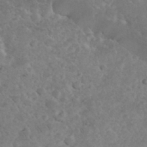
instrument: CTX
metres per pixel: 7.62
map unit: eHh
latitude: 34.9891
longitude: -64.7624
